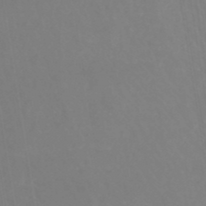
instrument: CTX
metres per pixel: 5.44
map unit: lHb
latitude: -48.0850
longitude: 74.0094
